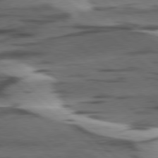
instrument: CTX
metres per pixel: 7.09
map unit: lApd
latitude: 78.5546
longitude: -49.4237
